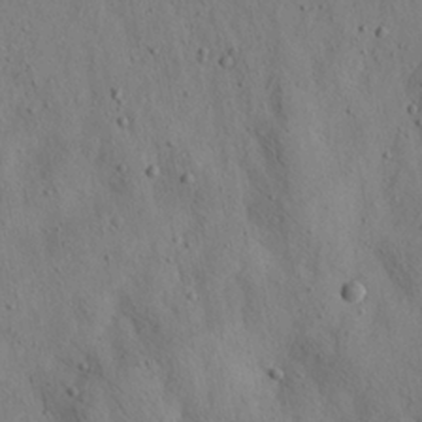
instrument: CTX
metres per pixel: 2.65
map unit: Aa
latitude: 22.8947
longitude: -142.7624
